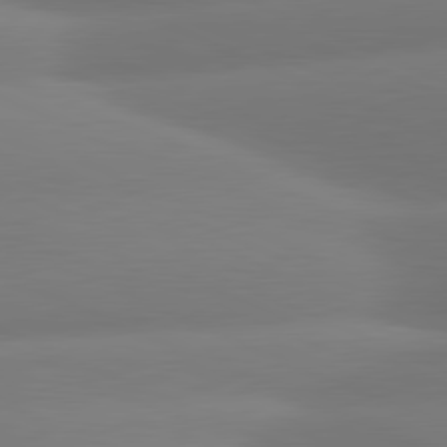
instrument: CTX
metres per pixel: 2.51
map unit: lApd
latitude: 81.0836
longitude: -161.5371
